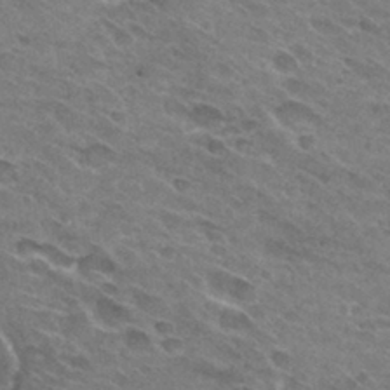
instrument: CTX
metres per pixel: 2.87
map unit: Hto
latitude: 31.1592
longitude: -45.4804
